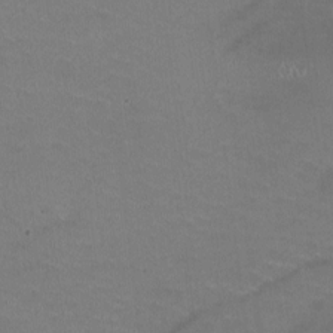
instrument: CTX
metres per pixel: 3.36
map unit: HNhu
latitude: -2.0849
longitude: -2.1011
